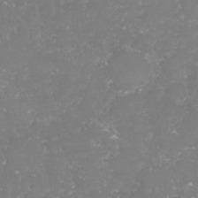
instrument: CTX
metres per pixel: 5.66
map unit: lHvf
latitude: -16.1606
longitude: -98.1766
